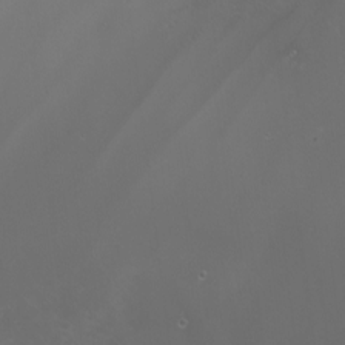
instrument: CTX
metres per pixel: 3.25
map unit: Nhu
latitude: -6.6896
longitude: -91.4804
